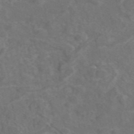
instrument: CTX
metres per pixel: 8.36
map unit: eAb
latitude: 46.3090
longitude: 110.1039
